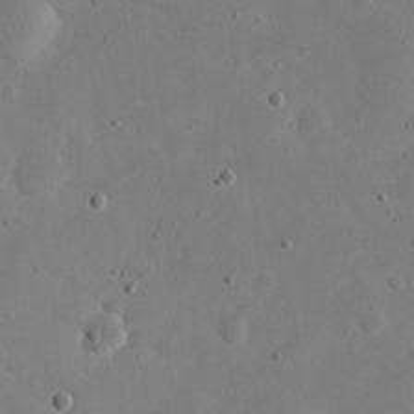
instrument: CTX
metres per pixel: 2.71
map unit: eHh
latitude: 21.3104
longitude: -68.8380
